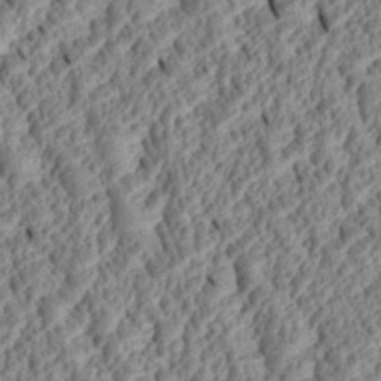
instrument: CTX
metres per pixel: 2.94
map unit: Htu
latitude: 2.1200
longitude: 149.7289
